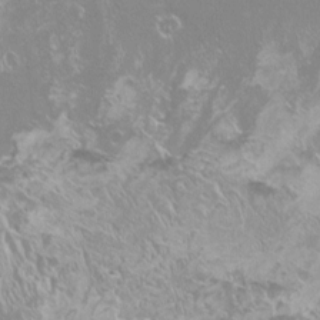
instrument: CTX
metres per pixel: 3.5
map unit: HNhu
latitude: -0.6141
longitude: 4.3117
